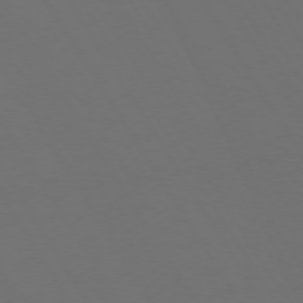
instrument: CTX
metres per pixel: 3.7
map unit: Hpe
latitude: 73.2726
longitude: -128.2333
